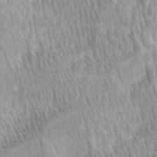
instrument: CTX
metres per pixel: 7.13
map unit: lAa
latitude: -4.7274
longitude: -121.6127
